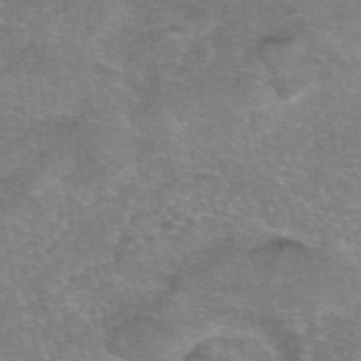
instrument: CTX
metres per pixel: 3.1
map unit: eAb
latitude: 46.3657
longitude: 102.8408
